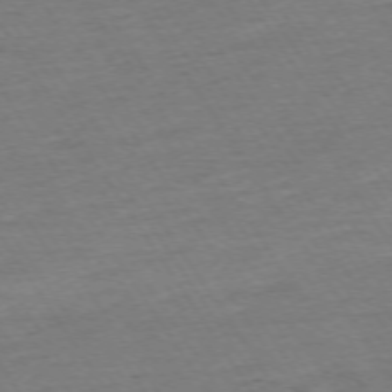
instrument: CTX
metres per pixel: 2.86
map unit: Ap
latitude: -73.8800
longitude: -84.4601
